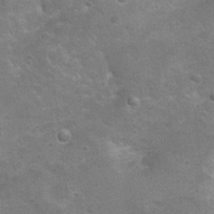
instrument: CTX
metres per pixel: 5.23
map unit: Ht
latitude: 4.7246
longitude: -28.4979
